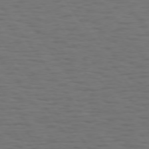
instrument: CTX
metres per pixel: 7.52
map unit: Hpe
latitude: 74.1389
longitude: -131.0648
